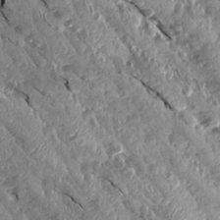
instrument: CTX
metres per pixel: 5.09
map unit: Aa
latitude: 15.7450
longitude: -145.1025
